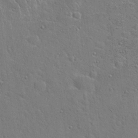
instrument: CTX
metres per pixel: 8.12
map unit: Hto
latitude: 20.7435
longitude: -49.4426
